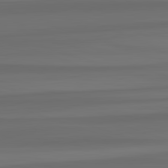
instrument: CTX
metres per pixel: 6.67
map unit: lApd
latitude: 82.8002
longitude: -179.4049
